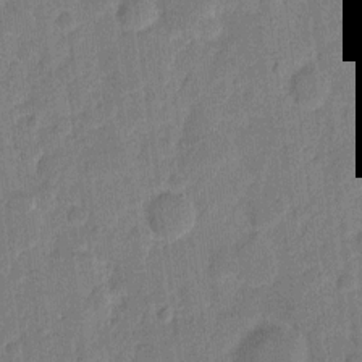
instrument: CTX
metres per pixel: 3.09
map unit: eHh
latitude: 9.7261
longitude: -66.4601
